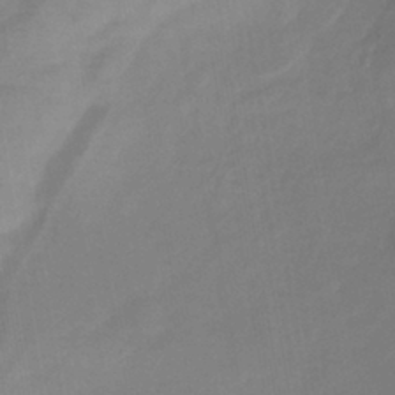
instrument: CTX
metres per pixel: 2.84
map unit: lHb
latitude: -41.0297
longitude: 77.2943
